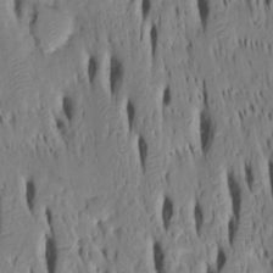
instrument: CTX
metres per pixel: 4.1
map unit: Htu
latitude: -4.9352
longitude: 150.8219
